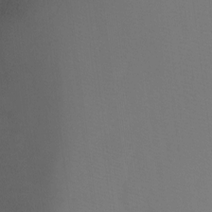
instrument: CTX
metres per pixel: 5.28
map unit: Ht
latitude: -7.9367
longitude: -34.4223
